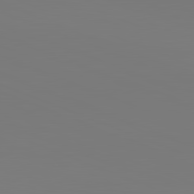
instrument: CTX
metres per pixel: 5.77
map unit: lApd
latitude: 82.0822
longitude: 146.5007
